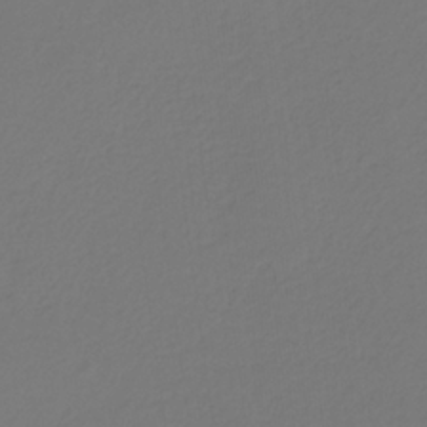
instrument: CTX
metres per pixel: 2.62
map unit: eHb
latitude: -30.3306
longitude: 64.6141
